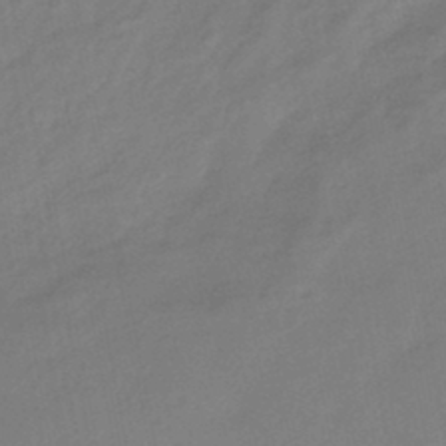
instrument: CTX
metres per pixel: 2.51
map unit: HNhu
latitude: -45.2754
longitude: 94.1605
